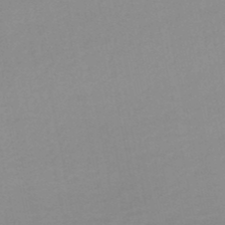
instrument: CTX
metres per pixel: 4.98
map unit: eHb
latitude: -48.8597
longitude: 77.2565
